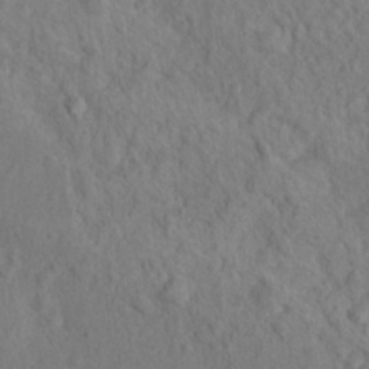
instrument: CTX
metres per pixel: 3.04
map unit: Nhu
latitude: 16.2334
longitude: -31.0270
